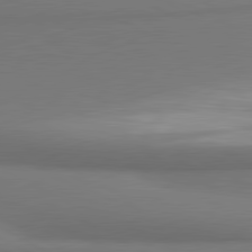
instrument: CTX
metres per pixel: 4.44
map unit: lApd
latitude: 81.2348
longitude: 174.3684
